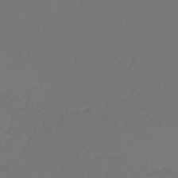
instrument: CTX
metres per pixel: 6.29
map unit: lHb
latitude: -47.8611
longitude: 61.6722
